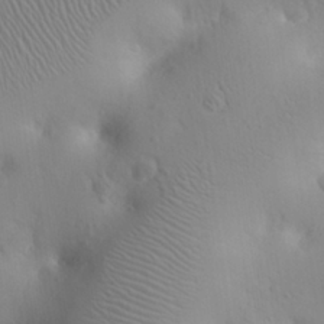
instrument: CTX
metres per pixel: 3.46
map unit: eHh
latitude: 25.8961
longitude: -64.9514
